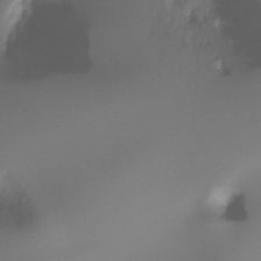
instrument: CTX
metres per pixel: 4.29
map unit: Ht
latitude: -16.4062
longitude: -45.2726
